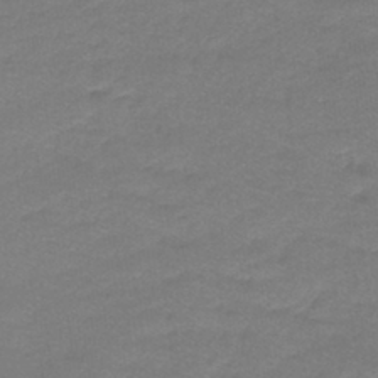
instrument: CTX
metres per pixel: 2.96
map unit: lHb
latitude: -42.4251
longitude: 57.9367
